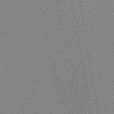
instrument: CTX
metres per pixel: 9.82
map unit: HNhu
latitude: -42.6518
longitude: 99.1998
